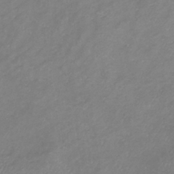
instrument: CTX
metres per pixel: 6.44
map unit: lHb
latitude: -37.8611
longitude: 73.7100
